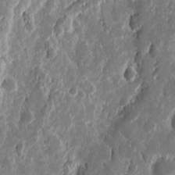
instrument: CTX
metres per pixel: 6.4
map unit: eHh
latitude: 11.2537
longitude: -72.1011
